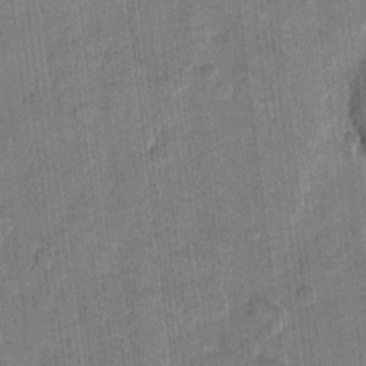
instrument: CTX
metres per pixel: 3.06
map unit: eHh
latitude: 11.3104
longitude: -66.0255
